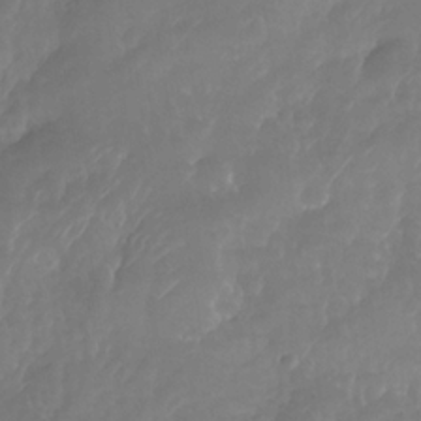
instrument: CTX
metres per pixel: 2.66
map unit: Nhe
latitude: -33.9745
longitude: -145.6316
